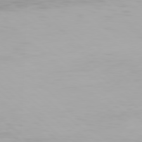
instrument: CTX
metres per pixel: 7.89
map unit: Hpe
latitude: 77.5371
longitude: -163.2915
